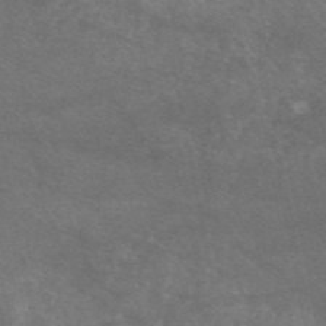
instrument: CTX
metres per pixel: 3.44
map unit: eAb
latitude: 46.9892
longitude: 119.8989
